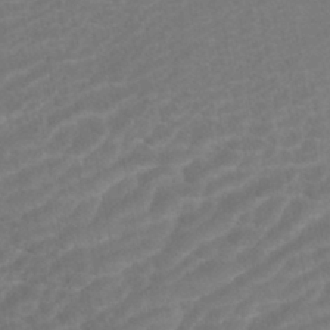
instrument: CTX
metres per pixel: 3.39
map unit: ANa
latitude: -43.0297
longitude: 108.5007
